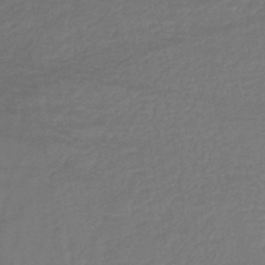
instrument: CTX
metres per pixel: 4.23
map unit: lHb
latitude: -42.3117
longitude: 74.9542
